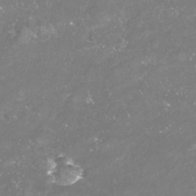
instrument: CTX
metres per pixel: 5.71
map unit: Nhu
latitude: -23.8045
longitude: -57.7071
